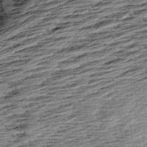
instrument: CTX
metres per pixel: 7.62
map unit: Aa
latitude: 8.3656
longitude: -138.3467
